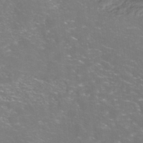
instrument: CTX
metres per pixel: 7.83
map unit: Nhe
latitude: -46.0283
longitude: 153.0675
